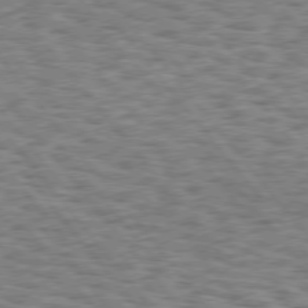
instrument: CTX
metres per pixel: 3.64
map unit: Hpe
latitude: 75.6316
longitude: -135.0269
